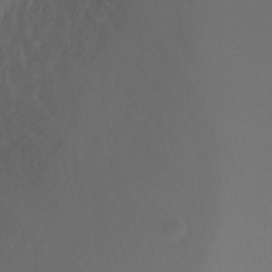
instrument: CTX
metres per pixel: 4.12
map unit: Ht
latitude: 0.4412
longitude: -35.3859
